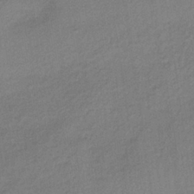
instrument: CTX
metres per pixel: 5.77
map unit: lHb
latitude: -35.6533
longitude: 62.5573
